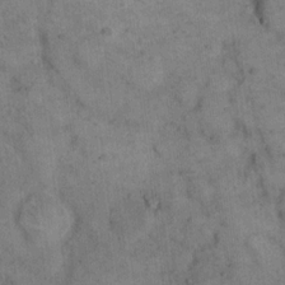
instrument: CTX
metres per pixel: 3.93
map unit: eHh
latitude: 15.6883
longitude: -65.1025
